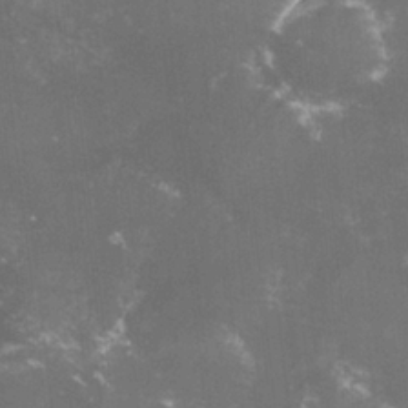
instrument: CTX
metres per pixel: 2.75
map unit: lHvf
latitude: -14.9731
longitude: -100.8947
